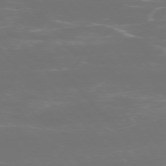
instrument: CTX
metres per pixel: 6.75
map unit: Ap
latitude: -75.3699
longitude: -76.1577
